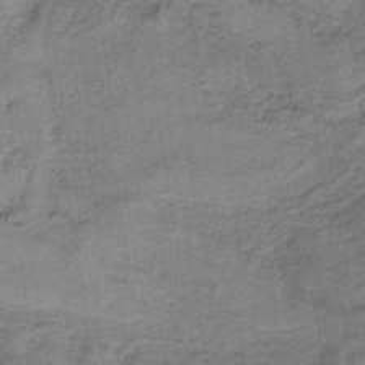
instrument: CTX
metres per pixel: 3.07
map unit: HNb
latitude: -34.2362
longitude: 57.3887
